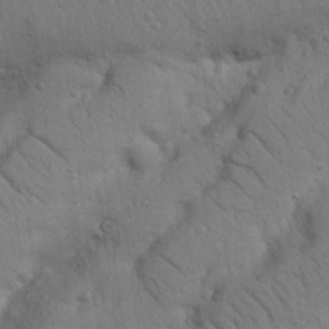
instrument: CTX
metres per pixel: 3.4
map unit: Nhu
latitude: 22.2522
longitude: -74.7246
